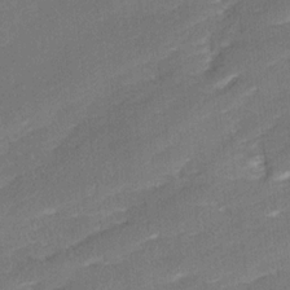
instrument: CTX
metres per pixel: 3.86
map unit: Ave
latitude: 17.5182
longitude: -137.2726
